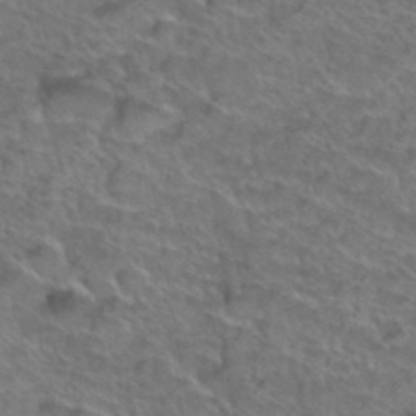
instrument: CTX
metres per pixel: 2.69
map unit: Hto
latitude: 39.0080
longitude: -43.6316
